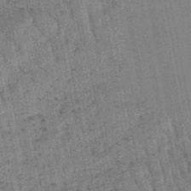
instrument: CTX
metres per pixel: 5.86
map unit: lHb
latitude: -47.8422
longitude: 78.1416
